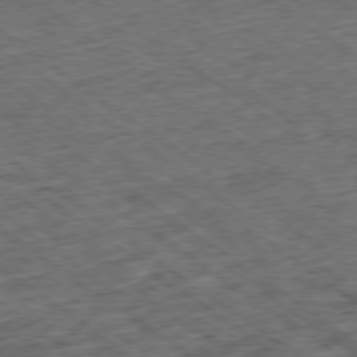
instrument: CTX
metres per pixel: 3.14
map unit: Ap
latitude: -79.1431
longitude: -52.1011
